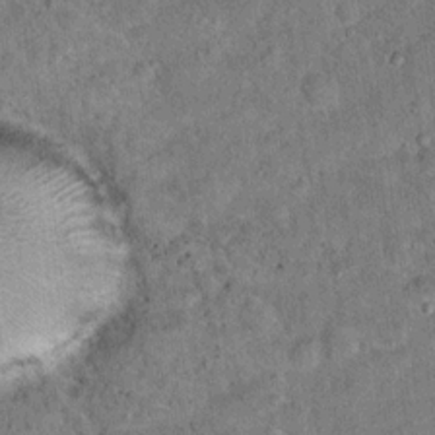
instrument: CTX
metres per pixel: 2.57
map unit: Hto
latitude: 14.7058
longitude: -34.5545
